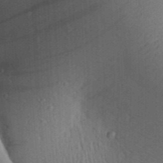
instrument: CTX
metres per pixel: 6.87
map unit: Aa
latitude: 29.0269
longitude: -138.6868
